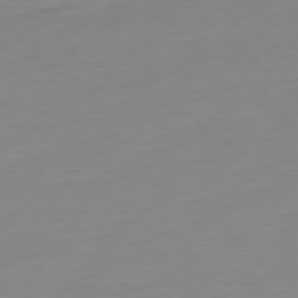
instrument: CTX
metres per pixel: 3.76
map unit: Ap
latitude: -78.8597
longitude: -66.2900
